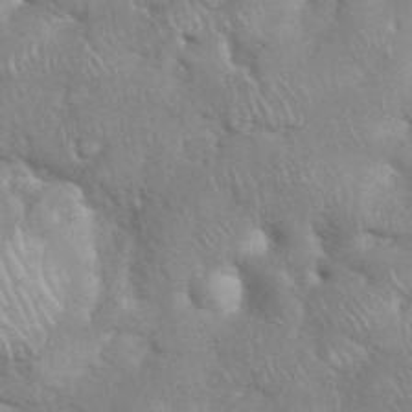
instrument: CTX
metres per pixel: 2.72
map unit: eHh
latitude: 38.4223
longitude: -57.8961
